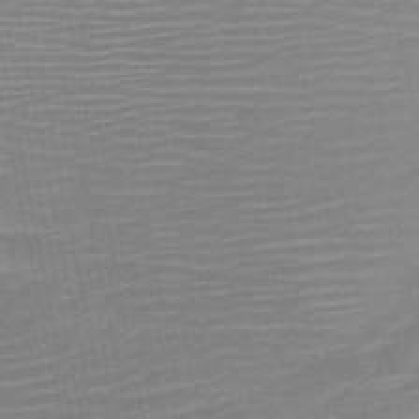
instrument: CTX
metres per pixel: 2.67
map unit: HNb
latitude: -51.4265
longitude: -47.8962
